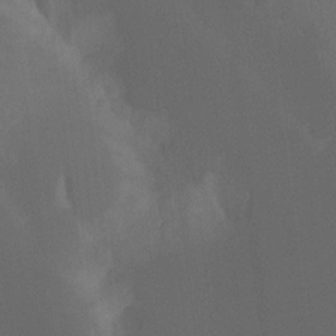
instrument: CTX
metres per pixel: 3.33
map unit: Hto
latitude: -7.6910
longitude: -50.7813
